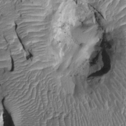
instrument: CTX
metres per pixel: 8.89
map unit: Nhu
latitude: -0.3307
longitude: -14.3279
